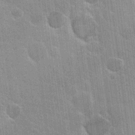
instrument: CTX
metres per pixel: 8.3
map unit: Nhu
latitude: 18.5356
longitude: -30.6491
